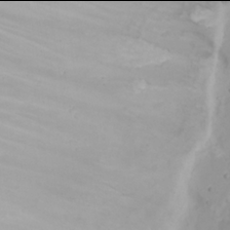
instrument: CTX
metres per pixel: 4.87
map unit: eHh
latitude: 21.9906
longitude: -64.0633
